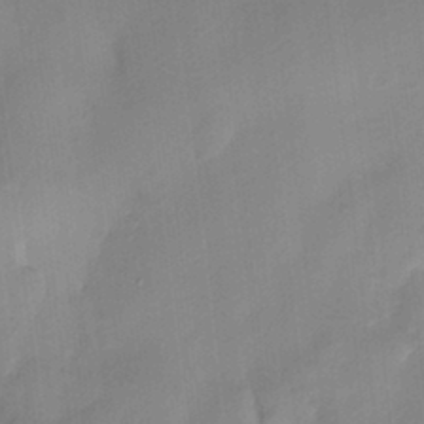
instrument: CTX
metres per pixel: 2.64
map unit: HNhu
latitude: 3.2537
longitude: -7.7072
